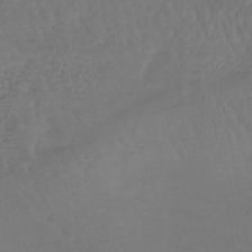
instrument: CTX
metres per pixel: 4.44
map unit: lHb
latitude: -42.5006
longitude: 66.1417
